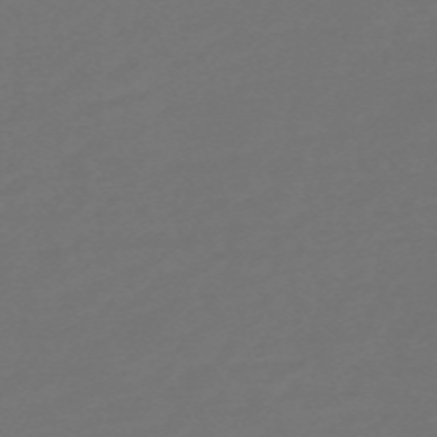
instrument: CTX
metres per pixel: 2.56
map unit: Nve
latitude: -59.1620
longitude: 56.5385
